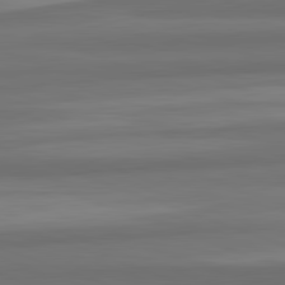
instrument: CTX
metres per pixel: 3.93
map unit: lApd
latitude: 82.4978
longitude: 176.0094
